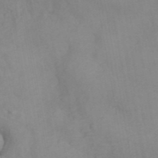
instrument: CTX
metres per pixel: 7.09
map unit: ANa
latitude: 42.4601
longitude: 52.8219
